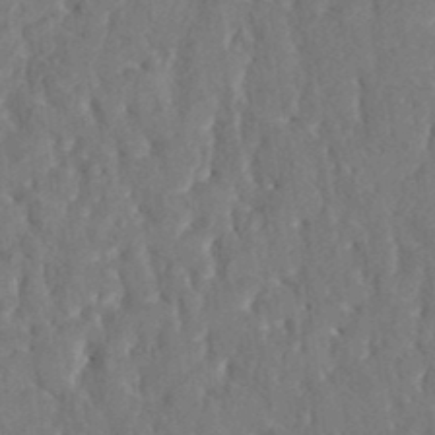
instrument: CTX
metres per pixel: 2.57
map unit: HNhu
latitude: 4.7813
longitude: 10.2173
